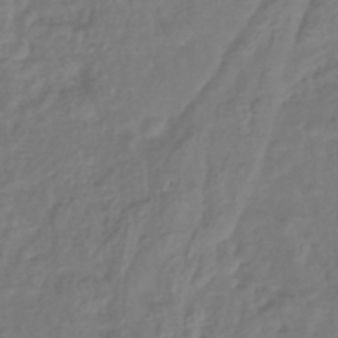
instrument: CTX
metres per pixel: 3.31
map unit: lHb
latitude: -42.4062
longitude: 74.5196
